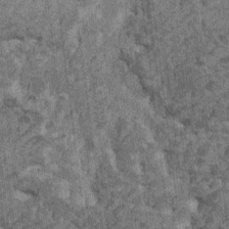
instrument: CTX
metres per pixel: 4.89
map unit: HNhu
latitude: 0.1200
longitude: 5.0297
